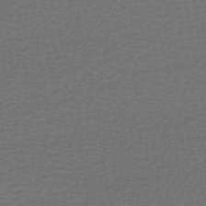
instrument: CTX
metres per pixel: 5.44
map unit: lHb
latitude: -45.8989
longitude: 71.7100
